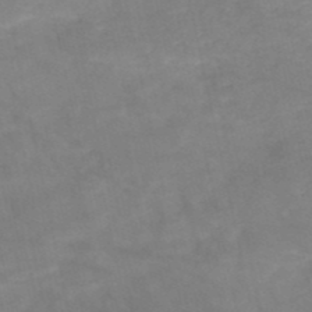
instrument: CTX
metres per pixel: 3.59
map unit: HNb
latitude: -50.2173
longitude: -39.4804
